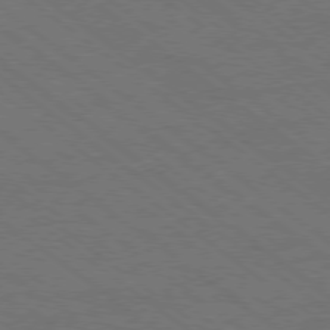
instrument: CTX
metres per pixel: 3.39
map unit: Ap
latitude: -79.1242
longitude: -64.4601
